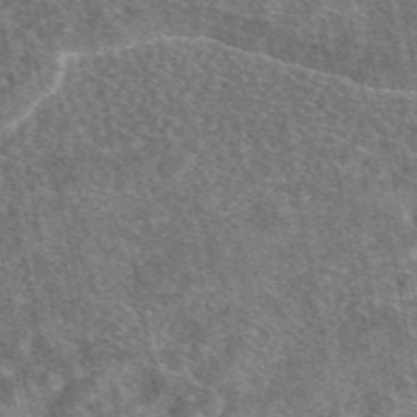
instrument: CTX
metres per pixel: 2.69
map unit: eAb
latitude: 48.8380
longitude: 117.1242
